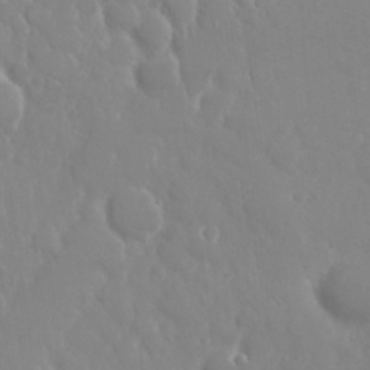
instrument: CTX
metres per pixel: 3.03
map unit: Nhu
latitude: 24.8191
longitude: -61.1970
